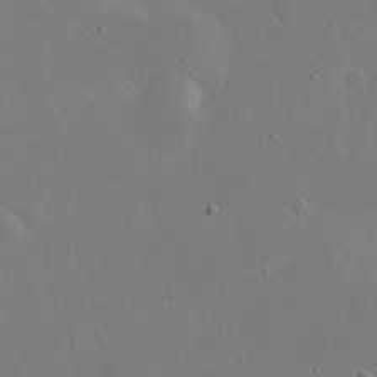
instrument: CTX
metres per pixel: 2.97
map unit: eHh
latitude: 20.3090
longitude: -71.2348
